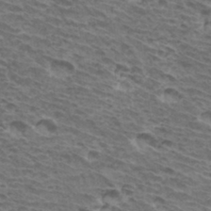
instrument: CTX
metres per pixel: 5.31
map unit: Hto
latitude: 34.0255
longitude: -41.3481
